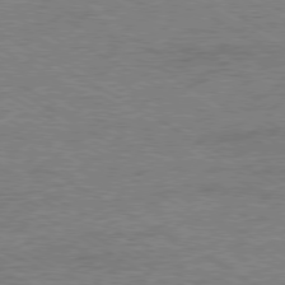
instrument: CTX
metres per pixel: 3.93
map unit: Ap
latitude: -80.0472
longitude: -86.5734
